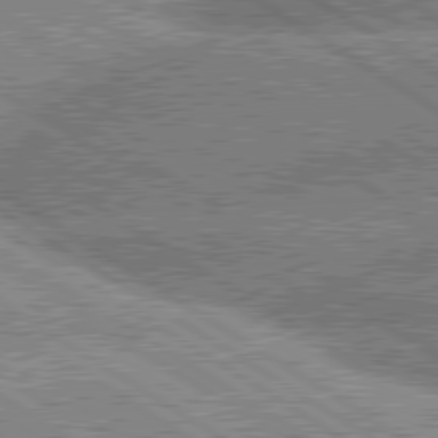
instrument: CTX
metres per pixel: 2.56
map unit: lApd
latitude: 80.2145
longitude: -151.6505
